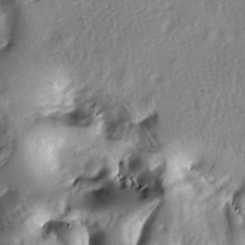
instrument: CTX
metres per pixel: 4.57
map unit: lAa
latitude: -8.0283
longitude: -126.5357
